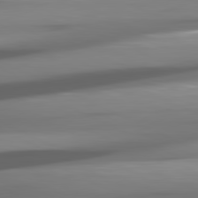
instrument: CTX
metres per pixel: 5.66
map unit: lApd
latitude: 81.4615
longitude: -145.6316
